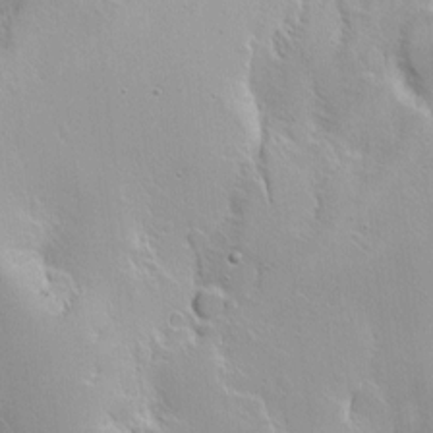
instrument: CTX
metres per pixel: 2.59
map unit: Nhe
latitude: -2.4817
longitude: -59.4049
